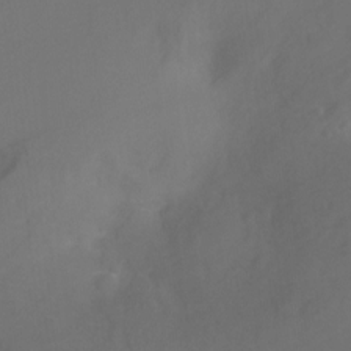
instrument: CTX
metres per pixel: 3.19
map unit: Nhu
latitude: -18.0283
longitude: -46.5924
